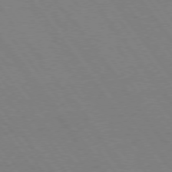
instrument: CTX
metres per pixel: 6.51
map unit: Hpe
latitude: 74.8191
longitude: -137.5560
